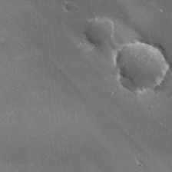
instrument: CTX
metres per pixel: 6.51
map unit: lHvf
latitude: 25.2537
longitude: 141.1809
